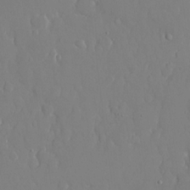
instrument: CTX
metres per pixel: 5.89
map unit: eHh
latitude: 14.3846
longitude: -70.9891
